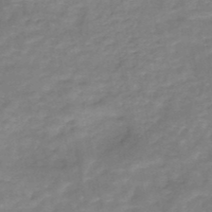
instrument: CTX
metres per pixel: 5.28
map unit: HNb
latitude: -48.9353
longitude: -39.4804
